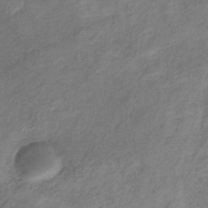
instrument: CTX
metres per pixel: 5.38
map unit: HNb
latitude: -31.3509
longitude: 61.2754
